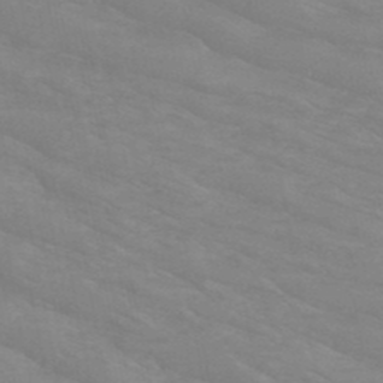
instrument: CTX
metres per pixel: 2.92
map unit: HNb
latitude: -49.1431
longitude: -49.7828
